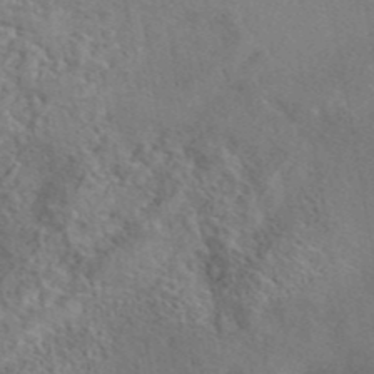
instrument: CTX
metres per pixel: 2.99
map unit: eAb
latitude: 42.7246
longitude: 109.8989
